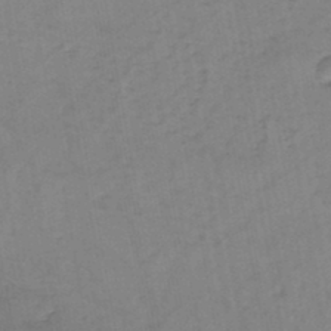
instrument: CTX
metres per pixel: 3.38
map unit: HNb
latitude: -45.6911
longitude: -39.4615
